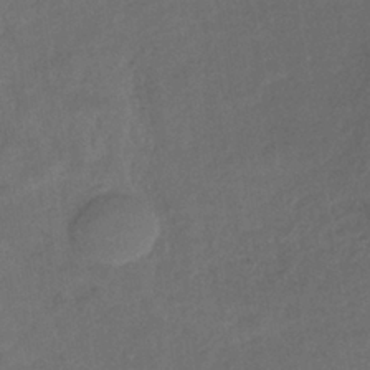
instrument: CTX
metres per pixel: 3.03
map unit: lHb
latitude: -39.3888
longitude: 68.5195
